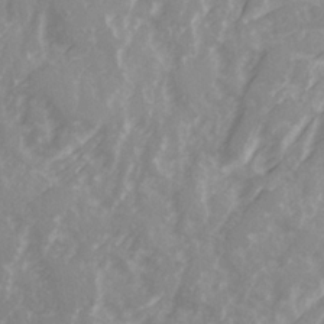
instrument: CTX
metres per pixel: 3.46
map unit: Ave
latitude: 21.6127
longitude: -131.9717
